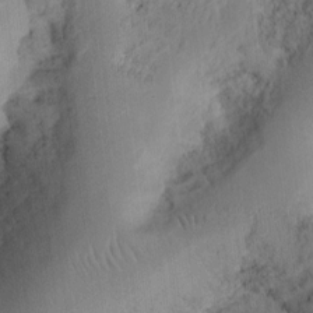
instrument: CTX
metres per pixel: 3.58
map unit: Ht
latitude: 10.1578
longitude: -74.8002
